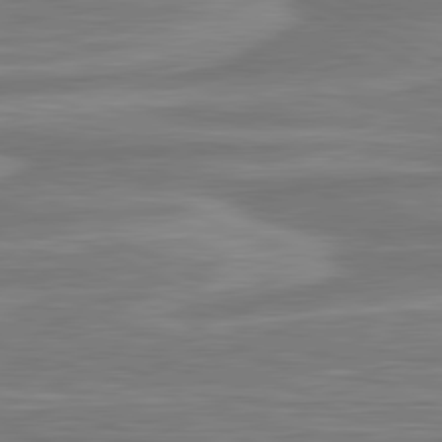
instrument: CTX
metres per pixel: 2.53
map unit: lApd
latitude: 81.1403
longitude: -174.4790
